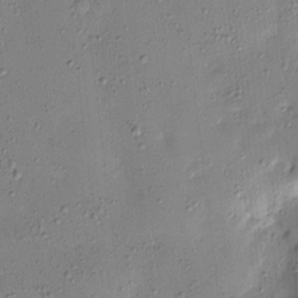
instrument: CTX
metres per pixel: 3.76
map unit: Htu
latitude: 3.3670
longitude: 152.0094
